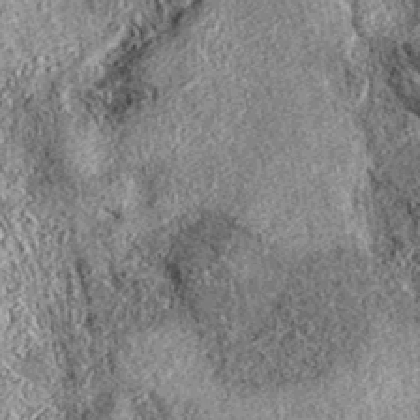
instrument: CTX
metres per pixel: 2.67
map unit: eAb
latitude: 36.9325
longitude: 111.7856
